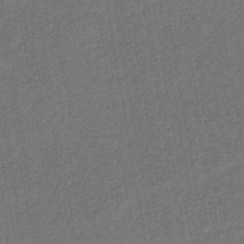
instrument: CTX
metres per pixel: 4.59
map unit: lHb
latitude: -42.3873
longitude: 60.8030
